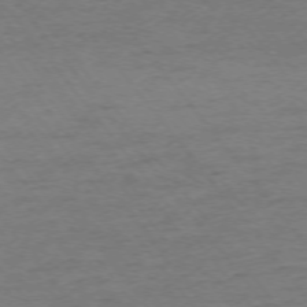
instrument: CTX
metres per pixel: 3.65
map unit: Ap
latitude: -75.0298
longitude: -84.2523
